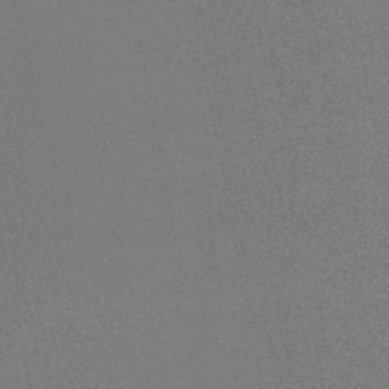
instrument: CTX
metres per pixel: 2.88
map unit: HNb
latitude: -46.2361
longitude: -39.7638
